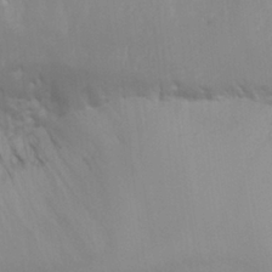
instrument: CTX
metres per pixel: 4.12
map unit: Nhu
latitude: 25.2348
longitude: -53.9528
